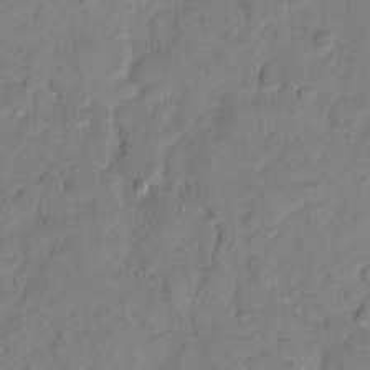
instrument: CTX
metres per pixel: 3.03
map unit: eHh
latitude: 10.6302
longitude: -64.5924
